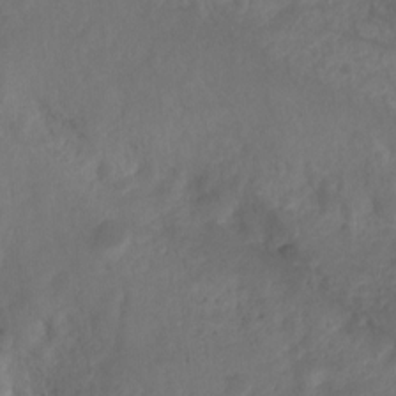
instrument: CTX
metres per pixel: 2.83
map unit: Ht
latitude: 1.7071
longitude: -34.7435
